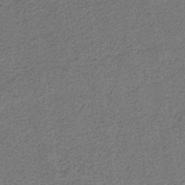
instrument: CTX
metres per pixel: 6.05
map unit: HNb
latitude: -35.8044
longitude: 54.0472
